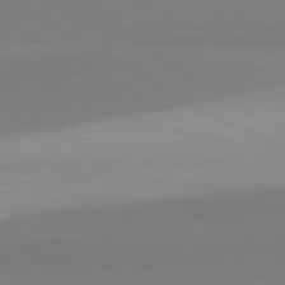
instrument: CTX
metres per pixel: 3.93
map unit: lApd
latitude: 81.1403
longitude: 159.6910
